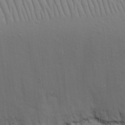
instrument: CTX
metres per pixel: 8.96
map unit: eHh
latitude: 16.1011
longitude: -72.3090
